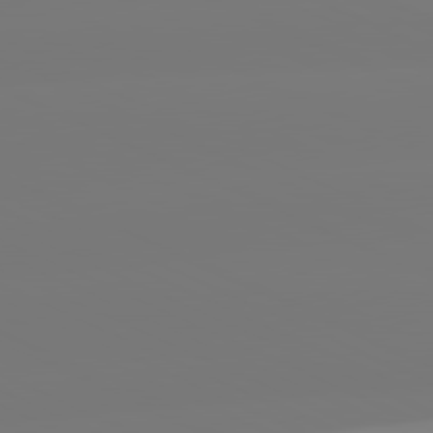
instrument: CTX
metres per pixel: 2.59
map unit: lApd
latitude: 81.3482
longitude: -149.0458
